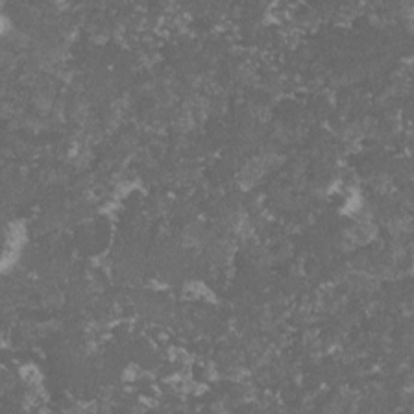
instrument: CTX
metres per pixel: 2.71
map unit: lHvf
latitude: -15.5777
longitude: -99.2536
